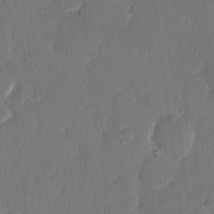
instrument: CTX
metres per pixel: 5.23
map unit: eHh
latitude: 14.2334
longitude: -70.7624
